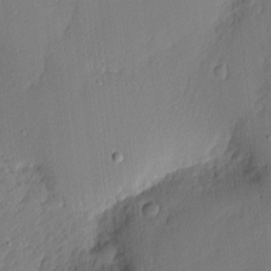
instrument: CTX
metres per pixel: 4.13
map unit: Nhu
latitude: 2.1011
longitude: -76.2900
